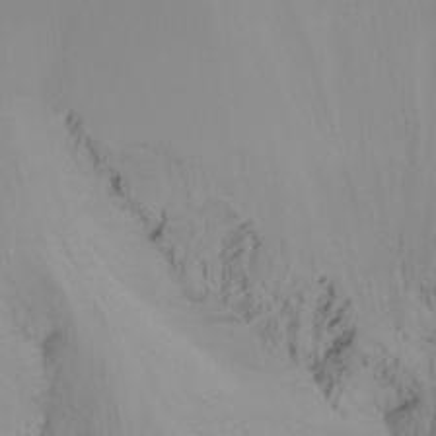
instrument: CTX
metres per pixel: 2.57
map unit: Ht
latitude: -16.6519
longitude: -45.5182
